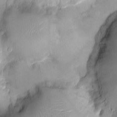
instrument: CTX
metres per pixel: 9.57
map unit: Ht
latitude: -4.9919
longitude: -14.4223
